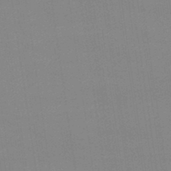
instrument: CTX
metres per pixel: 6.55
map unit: lHb
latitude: -47.2565
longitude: 67.5021
